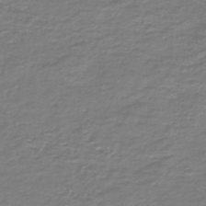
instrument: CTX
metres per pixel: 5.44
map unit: HNb
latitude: -47.2565
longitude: 52.3117
